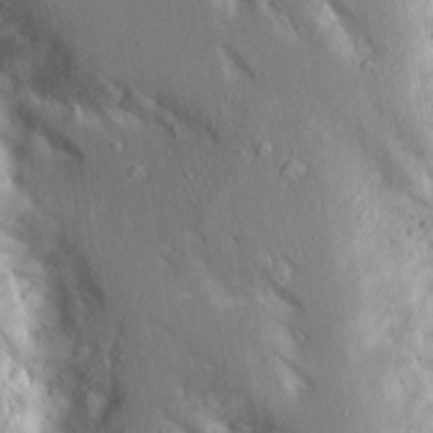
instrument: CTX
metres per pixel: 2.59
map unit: Aa
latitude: 16.8380
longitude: -149.4049
